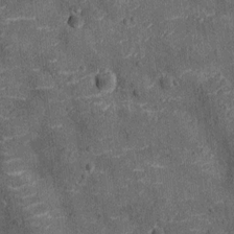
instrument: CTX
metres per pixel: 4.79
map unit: Ht
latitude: -12.1039
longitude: -21.4804
